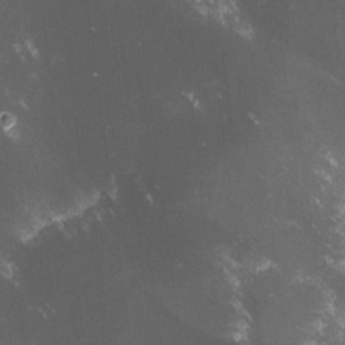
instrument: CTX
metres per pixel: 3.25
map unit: lHvf
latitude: -13.3132
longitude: -101.1403
